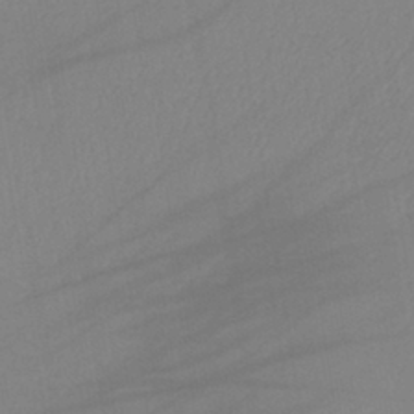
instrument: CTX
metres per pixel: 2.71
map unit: lHb
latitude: -41.0108
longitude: 74.4629
